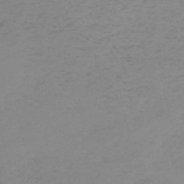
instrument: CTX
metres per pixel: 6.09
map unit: HNb
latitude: -55.5966
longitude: -47.0837
